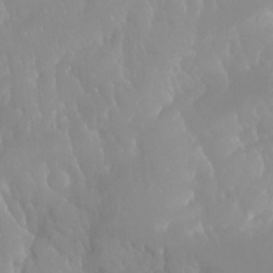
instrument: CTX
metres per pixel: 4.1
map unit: Aa
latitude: -13.3321
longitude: -59.6505
